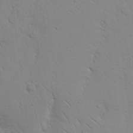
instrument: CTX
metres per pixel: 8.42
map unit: Nhu
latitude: 16.9325
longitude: -78.4412
